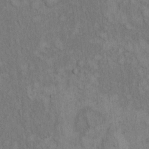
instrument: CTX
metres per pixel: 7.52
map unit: eHh
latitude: 16.3089
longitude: -63.0081
